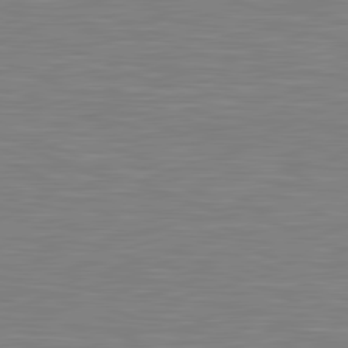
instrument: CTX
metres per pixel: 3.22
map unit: lApd
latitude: 81.6316
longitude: -171.2915
